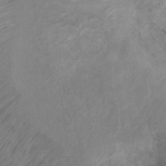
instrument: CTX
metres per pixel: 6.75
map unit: Ht
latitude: 4.0822
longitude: -29.1403
